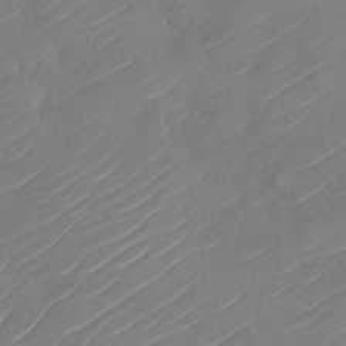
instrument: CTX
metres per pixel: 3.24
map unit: Nhu
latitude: -29.7100
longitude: -72.5735
